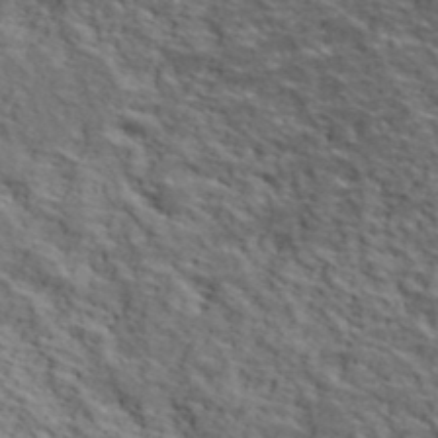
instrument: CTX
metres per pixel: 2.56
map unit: lHvf
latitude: 39.4237
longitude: -86.7624
